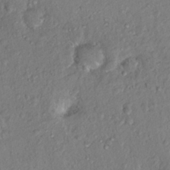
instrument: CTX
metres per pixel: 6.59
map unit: Hto
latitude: 14.8758
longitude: -29.9906
